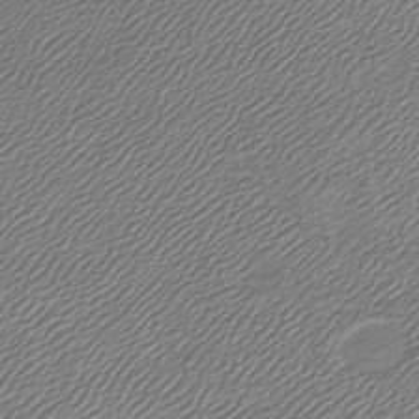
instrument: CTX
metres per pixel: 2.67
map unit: lHb
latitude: -43.7288
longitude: 61.8611
